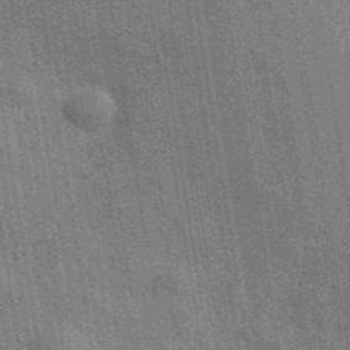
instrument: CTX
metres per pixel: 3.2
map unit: eAb
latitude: 40.1199
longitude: 107.1431
